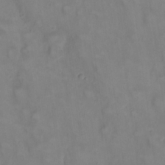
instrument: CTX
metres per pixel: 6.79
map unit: eHh
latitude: 22.4979
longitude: -62.5357
